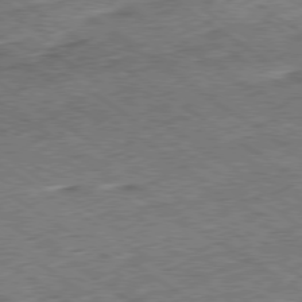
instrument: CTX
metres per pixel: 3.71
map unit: Ap
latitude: -79.6155
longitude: -51.9339
